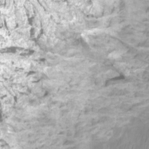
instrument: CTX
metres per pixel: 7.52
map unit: Htu
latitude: -12.6330
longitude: -46.2523
